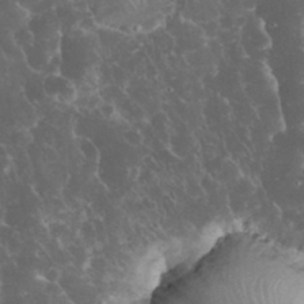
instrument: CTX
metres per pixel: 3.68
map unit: eHh
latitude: 33.8394
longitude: -64.3278
